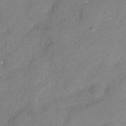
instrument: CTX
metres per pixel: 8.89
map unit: Nhu
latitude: 11.8395
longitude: -29.0836
